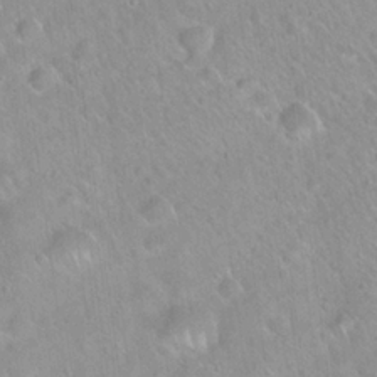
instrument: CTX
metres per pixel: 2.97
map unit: Hto
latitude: 20.8002
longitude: -52.5924
